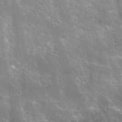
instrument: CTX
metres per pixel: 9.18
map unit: Hto
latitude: 36.0255
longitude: -43.8961
